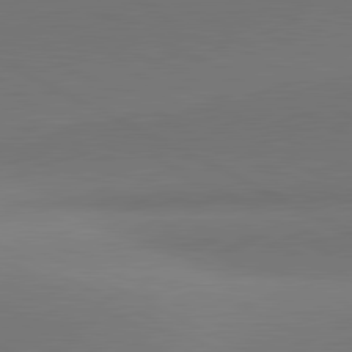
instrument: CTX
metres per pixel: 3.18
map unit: lApd
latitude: 81.4615
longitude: 146.2172
